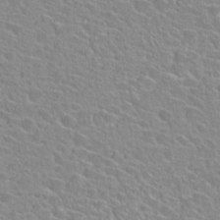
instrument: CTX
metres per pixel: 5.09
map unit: Hto
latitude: 24.1011
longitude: -45.0647
